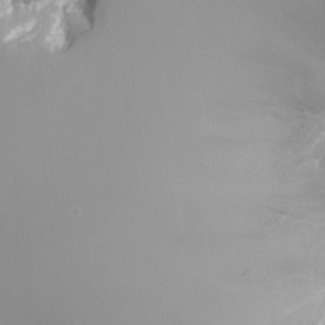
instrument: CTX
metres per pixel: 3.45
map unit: Nhu
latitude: -8.0661
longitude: -91.3482
